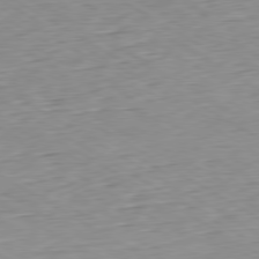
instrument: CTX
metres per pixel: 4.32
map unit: Hpe
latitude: -80.1795
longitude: 20.6518
